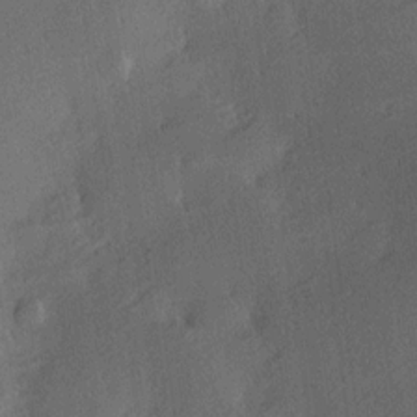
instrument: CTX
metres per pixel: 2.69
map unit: Hve
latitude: 18.2711
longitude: 150.3495
